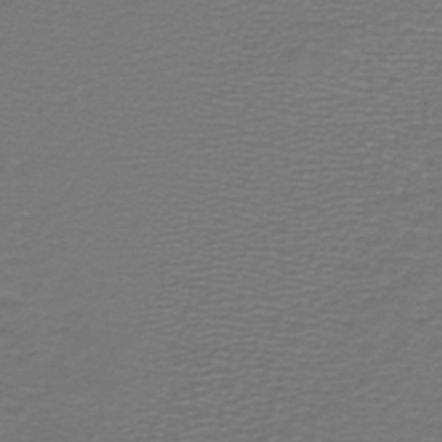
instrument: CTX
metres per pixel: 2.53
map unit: lHb
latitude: -43.1053
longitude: 56.4629
